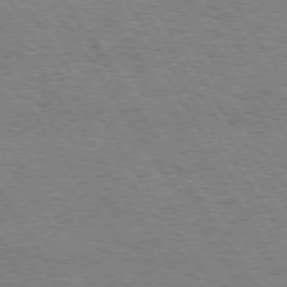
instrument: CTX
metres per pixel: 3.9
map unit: Hpe
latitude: 73.8395
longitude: -132.0822
